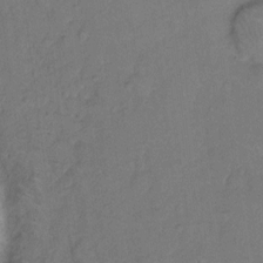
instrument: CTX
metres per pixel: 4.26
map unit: Hto
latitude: 8.4601
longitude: -62.1578
